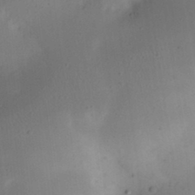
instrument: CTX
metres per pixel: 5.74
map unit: eHh
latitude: 23.4237
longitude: -70.6490
